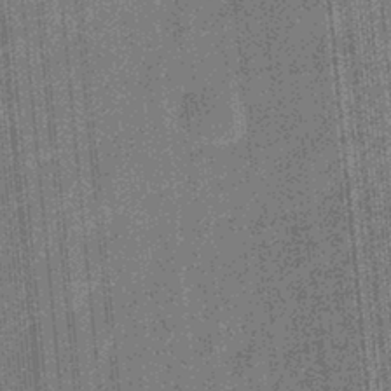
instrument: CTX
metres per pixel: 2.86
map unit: eHb
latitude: -31.2943
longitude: 73.6722
